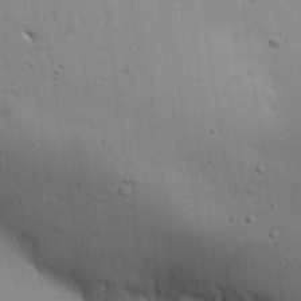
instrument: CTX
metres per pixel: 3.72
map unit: Aa
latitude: 27.2915
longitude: -130.1578
